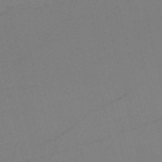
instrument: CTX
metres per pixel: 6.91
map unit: HNb
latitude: -55.6722
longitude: -41.5938
